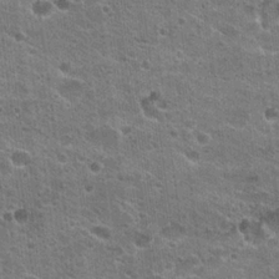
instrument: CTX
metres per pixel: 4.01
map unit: Hto
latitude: 22.6679
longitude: -42.8002
